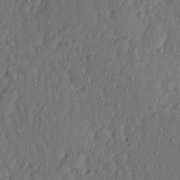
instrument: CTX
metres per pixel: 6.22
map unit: Ave
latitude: 15.7450
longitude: -104.9892
